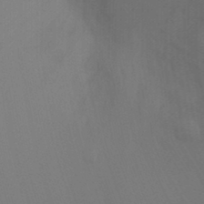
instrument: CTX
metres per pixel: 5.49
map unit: Ht
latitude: -5.6722
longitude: -26.6113
